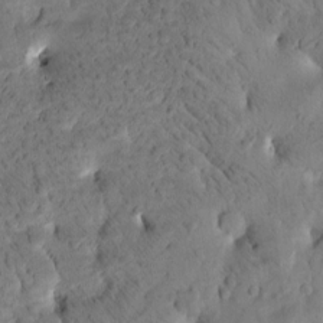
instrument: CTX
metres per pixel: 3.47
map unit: Htu
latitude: -3.2942
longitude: 169.8233
